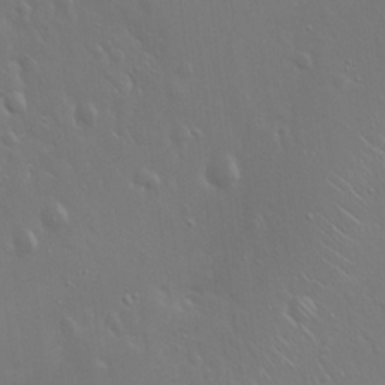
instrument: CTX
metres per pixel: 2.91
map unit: Hto
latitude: 18.3278
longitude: -56.5545
